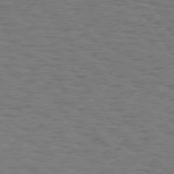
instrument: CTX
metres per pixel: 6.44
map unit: Hpe
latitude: 74.8380
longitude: -135.8205
